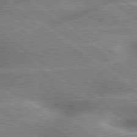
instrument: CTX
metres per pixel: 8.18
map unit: lApd
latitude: 79.4238
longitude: -135.3292
